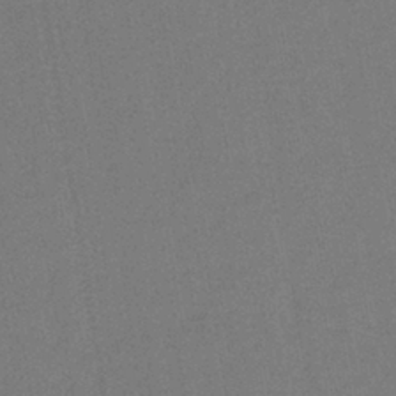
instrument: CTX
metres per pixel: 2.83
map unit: lHb
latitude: -38.8219
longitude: 58.1227
